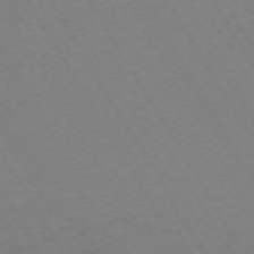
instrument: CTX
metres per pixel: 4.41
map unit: Hpe
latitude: -72.8408
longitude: 9.1998
